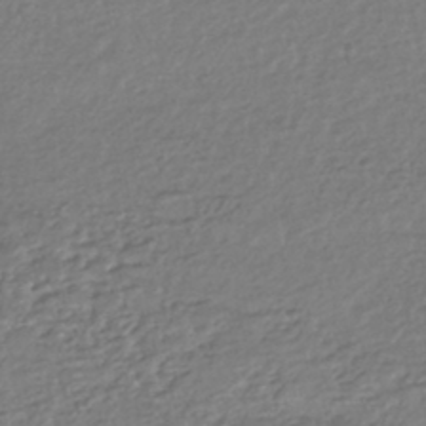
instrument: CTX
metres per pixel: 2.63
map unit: HNhu
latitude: -44.3306
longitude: 95.5966
